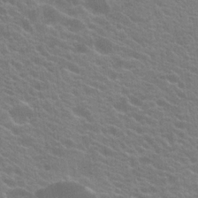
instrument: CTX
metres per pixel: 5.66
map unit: Hto
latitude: 23.6316
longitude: -35.3670
